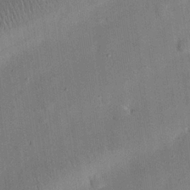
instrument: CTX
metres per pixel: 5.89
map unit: eHh
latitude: 25.3103
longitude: -69.0648
